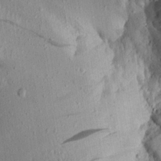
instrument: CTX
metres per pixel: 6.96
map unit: Aa
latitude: 13.6316
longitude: -144.3467
